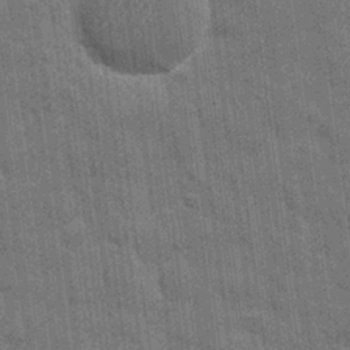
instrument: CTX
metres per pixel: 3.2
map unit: eHh
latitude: 7.8016
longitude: -74.6491
